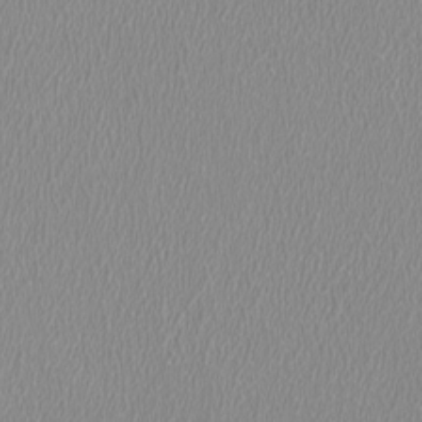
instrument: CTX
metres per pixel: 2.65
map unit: HNhu
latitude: -1.5022
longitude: -1.0836
